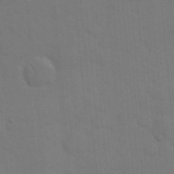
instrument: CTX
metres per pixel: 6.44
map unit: eHh
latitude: 19.3859
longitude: -64.2145
